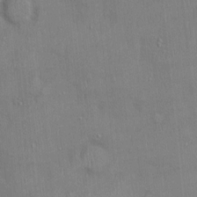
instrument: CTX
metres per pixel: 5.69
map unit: Ht
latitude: -3.7855
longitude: -14.5735
